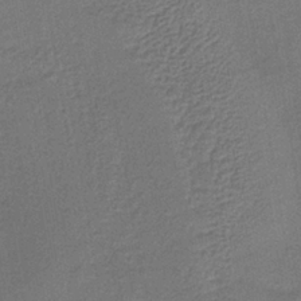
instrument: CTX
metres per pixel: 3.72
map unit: lHb
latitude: -34.9353
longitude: 62.6707
